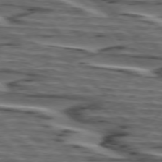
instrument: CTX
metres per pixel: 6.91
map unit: lApd
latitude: 75.3482
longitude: -71.5938
